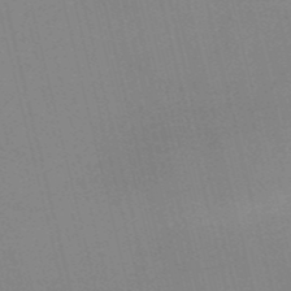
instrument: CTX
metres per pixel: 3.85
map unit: HNb
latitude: -52.3117
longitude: -47.1026
